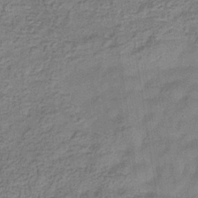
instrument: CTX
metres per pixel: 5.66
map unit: eHb
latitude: -33.0865
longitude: 74.6519
